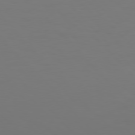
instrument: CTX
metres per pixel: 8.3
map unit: Hpe
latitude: 77.3481
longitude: -170.2900
